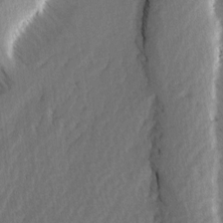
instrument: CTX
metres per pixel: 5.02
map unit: Ave
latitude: 2.7813
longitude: -110.7058
